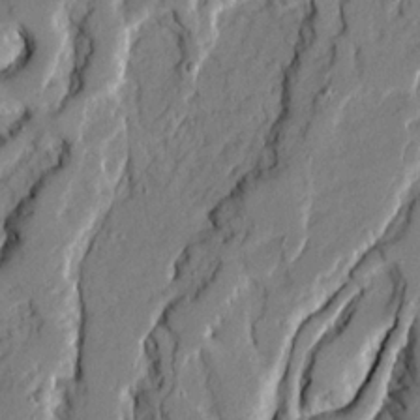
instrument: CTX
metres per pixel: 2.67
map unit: Ave
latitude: 21.2159
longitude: -129.3104
